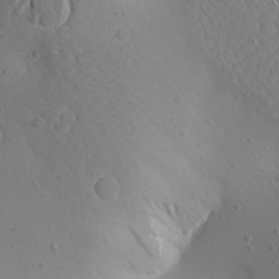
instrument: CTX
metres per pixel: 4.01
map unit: Aa
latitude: 23.2915
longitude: -145.1025
